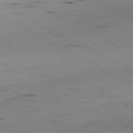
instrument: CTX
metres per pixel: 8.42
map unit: Ap
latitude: -80.9353
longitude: -71.1025
